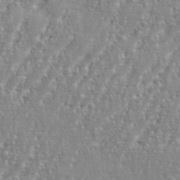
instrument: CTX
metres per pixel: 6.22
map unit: eHh
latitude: 34.8569
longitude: -133.9906
